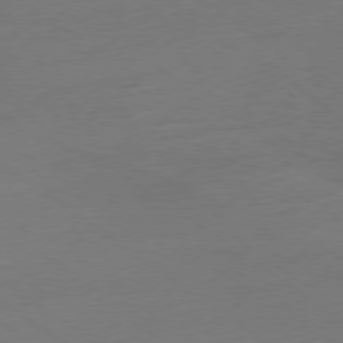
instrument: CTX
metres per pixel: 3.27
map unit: Ap
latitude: -79.1620
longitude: -55.0269
